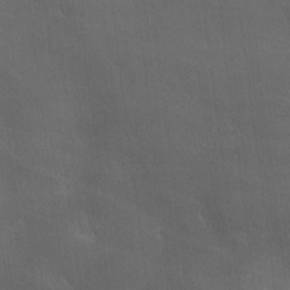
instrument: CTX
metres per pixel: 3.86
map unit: Ave
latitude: 1.1025
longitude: -113.8772
